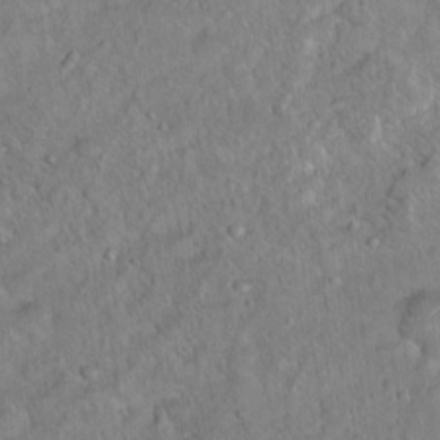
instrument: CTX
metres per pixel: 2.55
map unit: Ht
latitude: 14.4223
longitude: -39.6883
